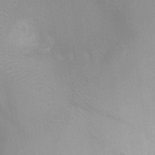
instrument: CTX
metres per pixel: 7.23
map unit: Ht
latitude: -2.4440
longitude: -19.8772
